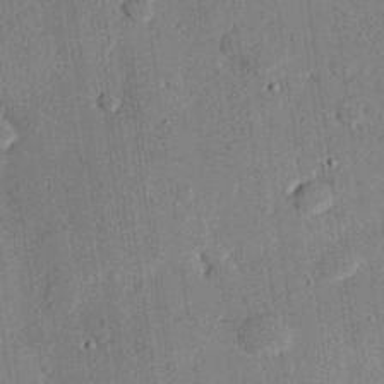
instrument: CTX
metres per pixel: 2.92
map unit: eHh
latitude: 27.8017
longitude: -81.8016
